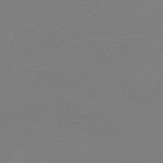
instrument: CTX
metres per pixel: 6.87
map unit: HNb
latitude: -46.0283
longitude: 54.0283
